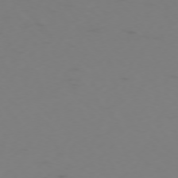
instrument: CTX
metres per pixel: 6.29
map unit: Ap
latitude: -76.0472
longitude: -66.0444
